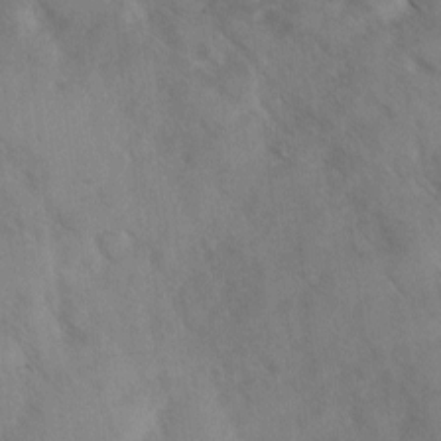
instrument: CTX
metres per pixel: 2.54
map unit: Ave
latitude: -0.0850
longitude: -111.5938
